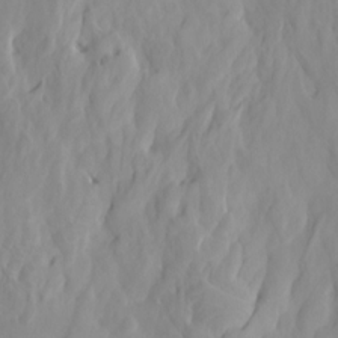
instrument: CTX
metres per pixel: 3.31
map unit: Htu
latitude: -4.9730
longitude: 138.1606
